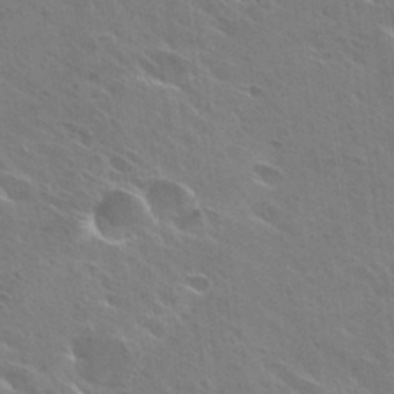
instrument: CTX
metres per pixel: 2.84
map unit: Hto
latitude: 27.8017
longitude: -40.6301
